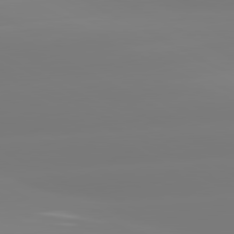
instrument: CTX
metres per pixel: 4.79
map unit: lApd
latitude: 80.9136
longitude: -156.3467
